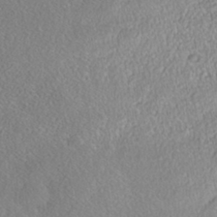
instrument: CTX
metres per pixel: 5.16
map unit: Nhe
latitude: -41.9178
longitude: -110.8191
